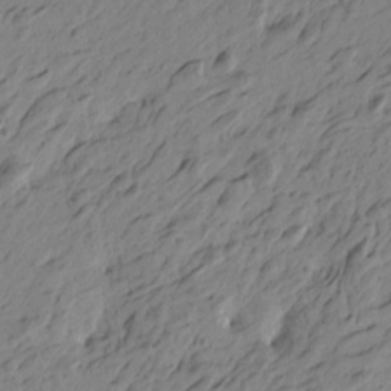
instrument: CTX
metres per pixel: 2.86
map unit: Htu
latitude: -5.4076
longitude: -179.5560
